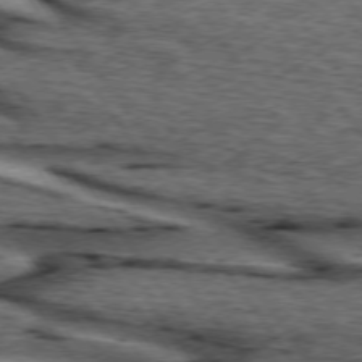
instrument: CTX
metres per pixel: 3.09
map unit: lApd
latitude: 74.3467
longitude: -73.7072
